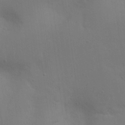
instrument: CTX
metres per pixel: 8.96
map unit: eHh
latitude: 23.0080
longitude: -68.4979
